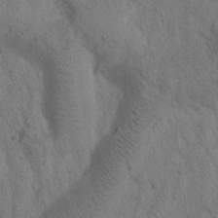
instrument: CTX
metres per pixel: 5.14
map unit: Htu
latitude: -0.5385
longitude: 174.3684
